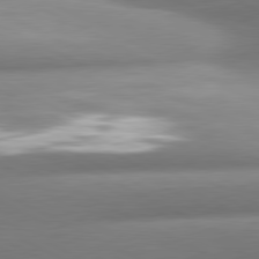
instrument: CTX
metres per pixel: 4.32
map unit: lApd
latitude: 80.7435
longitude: -159.3671
